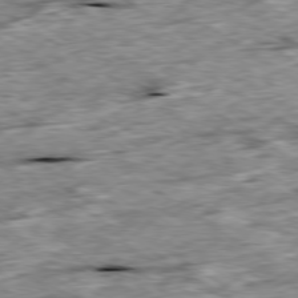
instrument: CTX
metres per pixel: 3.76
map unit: Ap
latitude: -79.9367
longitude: -85.2537
